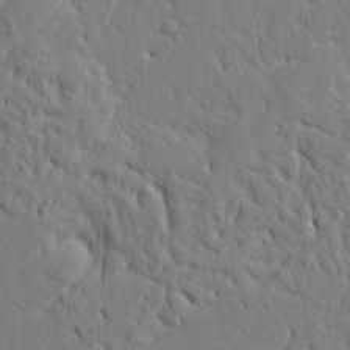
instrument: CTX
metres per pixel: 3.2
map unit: Ave
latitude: 15.8962
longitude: -141.0080
